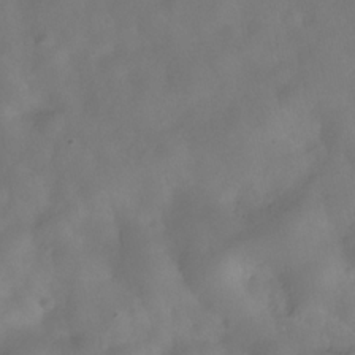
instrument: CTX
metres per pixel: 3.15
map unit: Hve
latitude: -32.4818
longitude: 94.1039
